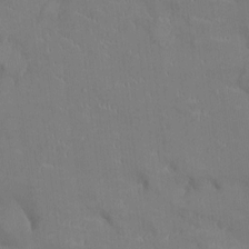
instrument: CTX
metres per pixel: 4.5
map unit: Ht
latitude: -4.1416
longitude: -13.8772
